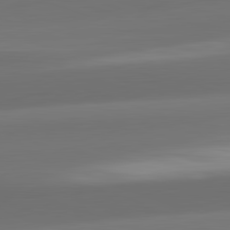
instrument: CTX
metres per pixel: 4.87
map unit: lApd
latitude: 82.1199
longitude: -163.4616
